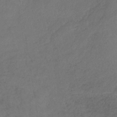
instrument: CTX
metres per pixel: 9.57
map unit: lHb
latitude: -39.4266
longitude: 68.5573
